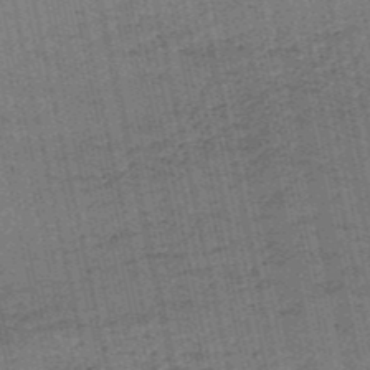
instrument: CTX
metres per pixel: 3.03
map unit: HNb
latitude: -52.8785
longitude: -51.4993
